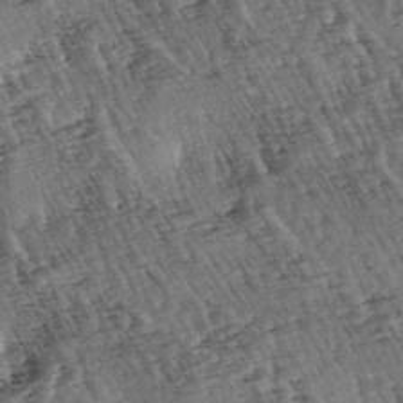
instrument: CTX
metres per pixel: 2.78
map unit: lAa
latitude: -3.9556
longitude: -122.5735
